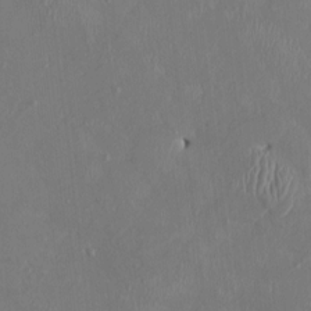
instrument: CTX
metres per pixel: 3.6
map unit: HNhu
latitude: 3.0647
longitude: -5.2726
